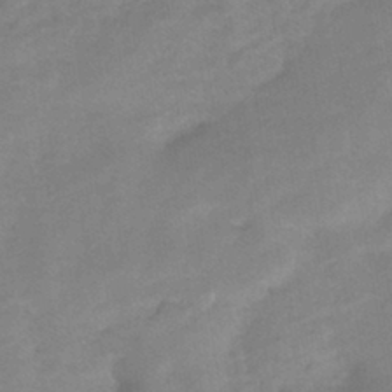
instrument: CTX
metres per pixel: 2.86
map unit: HNhu
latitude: -42.4062
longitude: 101.6910
